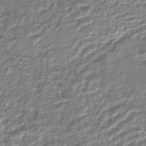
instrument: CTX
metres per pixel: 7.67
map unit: HNhu
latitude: -44.4818
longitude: 103.5021
